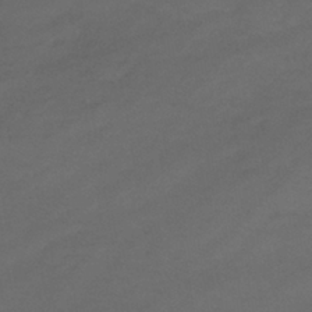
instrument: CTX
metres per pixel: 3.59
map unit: lHb
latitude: -39.1242
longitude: 70.7463
